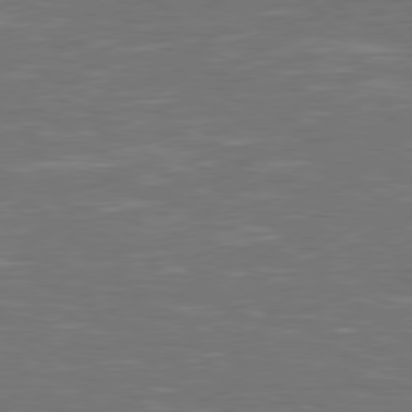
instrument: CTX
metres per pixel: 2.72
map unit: Hpe
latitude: 78.1578
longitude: -124.8946
